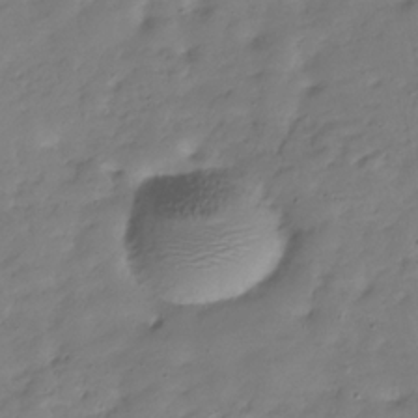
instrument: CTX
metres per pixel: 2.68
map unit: Hve
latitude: -30.4251
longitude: 90.2740
